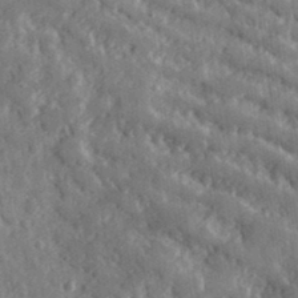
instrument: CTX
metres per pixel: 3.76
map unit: lHvf
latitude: 35.1025
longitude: -87.4237
